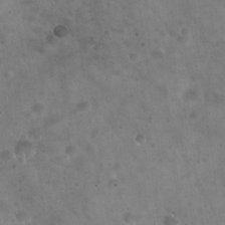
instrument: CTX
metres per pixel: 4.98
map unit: Hto
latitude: 21.9717
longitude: -54.2333
